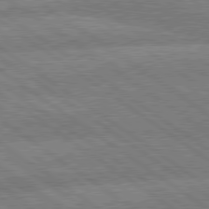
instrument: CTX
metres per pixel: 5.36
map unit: lApd
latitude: 79.5560
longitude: -161.1970
